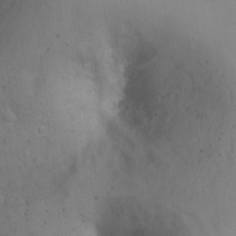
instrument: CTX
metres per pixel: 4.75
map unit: Ht
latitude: 2.5168
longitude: -26.2523
